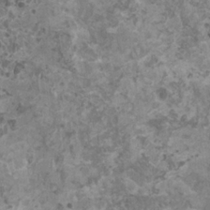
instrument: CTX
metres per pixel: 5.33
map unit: HNhu
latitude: -0.8786
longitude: 2.4440
